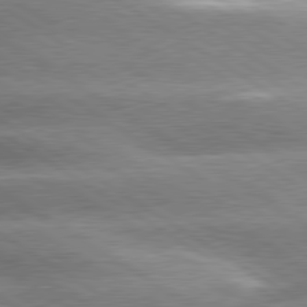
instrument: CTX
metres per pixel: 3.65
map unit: lApd
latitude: 80.0255
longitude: -134.8191
